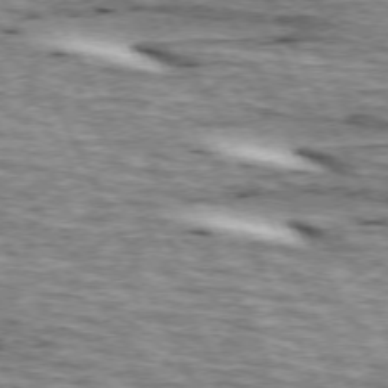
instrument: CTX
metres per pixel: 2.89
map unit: lApd
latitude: 73.2915
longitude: -55.2159
